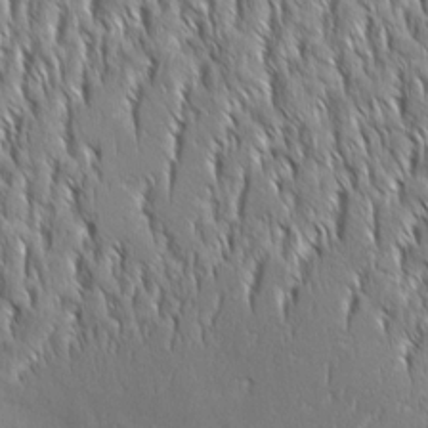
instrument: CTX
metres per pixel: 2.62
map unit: Aa
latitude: 8.3845
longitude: -132.2145
